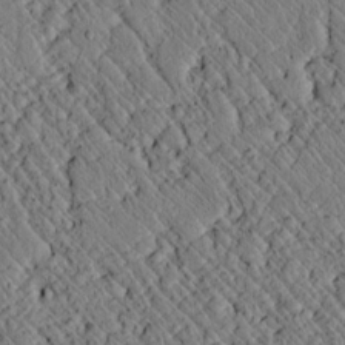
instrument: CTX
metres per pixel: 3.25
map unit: lAvf
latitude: 7.3104
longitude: 159.4454
